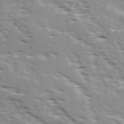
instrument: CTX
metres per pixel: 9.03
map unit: Ave
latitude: 16.1767
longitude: -129.6316
